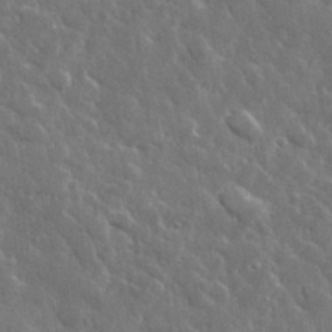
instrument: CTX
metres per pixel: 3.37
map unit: lHvf
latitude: 34.1011
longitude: -86.5923
